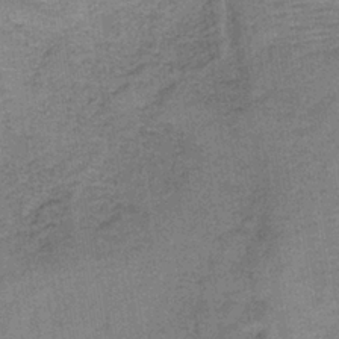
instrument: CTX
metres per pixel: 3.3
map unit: HNb
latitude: -35.6344
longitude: 54.0850
